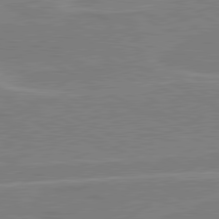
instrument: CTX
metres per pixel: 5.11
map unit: lApd
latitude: 80.6113
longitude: 121.8611
